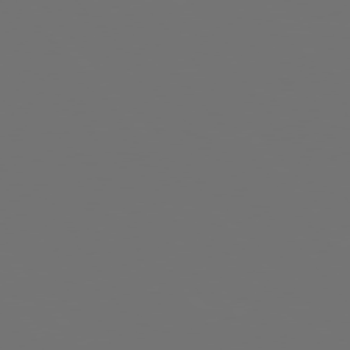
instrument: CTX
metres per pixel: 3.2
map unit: Hpe
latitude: 76.1200
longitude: -141.4804
